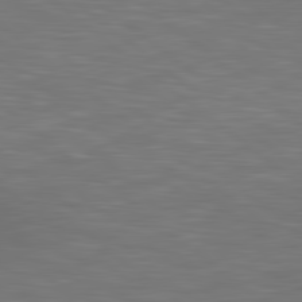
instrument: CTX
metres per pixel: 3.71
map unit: lApd
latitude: 80.2711
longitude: 119.1431
